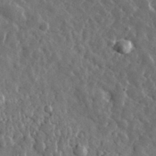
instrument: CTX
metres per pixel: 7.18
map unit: lHvf
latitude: 35.2159
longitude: -88.3090
